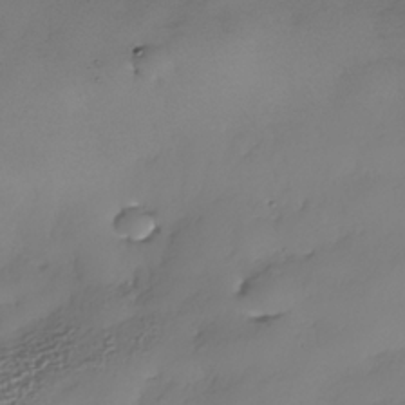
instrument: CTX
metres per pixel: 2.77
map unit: Nhe
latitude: -35.0675
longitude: -144.1389
